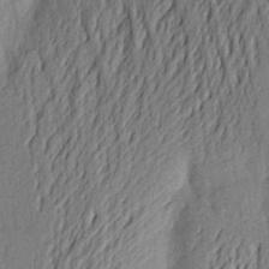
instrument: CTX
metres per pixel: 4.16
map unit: Aa
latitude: 22.2900
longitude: -150.2900
